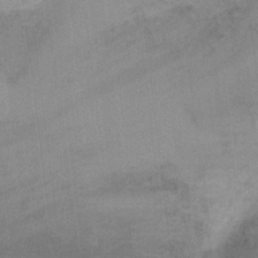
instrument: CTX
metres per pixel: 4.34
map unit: Ht
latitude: -0.8975
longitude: -33.5371
